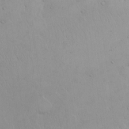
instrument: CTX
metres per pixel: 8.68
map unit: eHh
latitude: 20.5546
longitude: -61.4237
